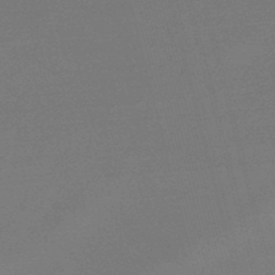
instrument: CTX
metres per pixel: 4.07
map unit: lHb
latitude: -47.6910
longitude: 68.1605
